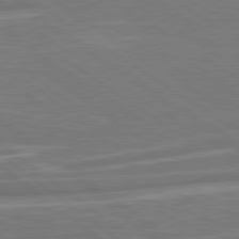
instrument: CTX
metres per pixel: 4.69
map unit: Hpe
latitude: 79.2537
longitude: -125.8583
